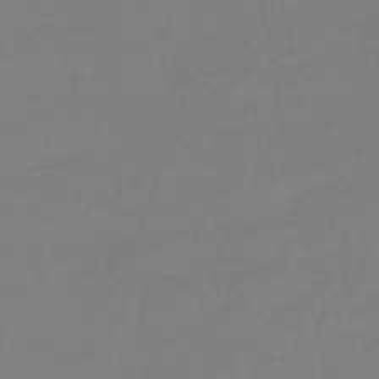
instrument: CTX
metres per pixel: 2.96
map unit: eHb
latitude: -45.7478
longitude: 88.4629
